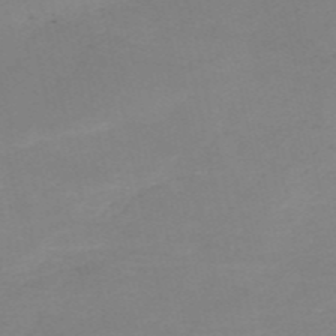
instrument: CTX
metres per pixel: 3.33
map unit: HNb
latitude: -54.8030
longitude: -48.7246
